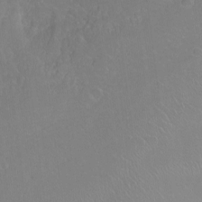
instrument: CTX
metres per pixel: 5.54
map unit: Ht
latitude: -0.0850
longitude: -38.2333
